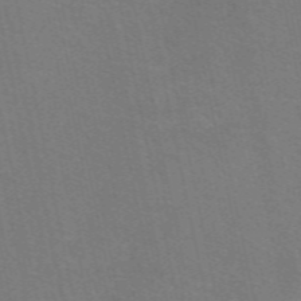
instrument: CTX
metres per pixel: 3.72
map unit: eAb
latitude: 51.1592
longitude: 112.8030
